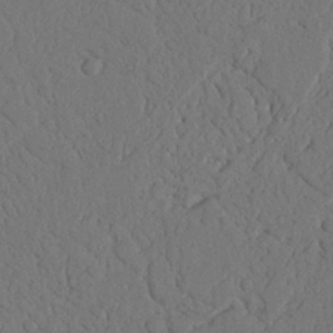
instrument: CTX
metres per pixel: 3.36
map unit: Nhu
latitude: 20.4601
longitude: -75.6694
